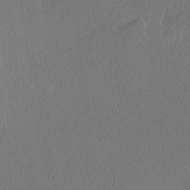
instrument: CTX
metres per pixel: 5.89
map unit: Nhu
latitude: 0.5734
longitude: -79.1403
